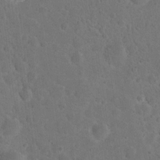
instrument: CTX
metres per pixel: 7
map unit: eHh
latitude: 20.0255
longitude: -62.0633
